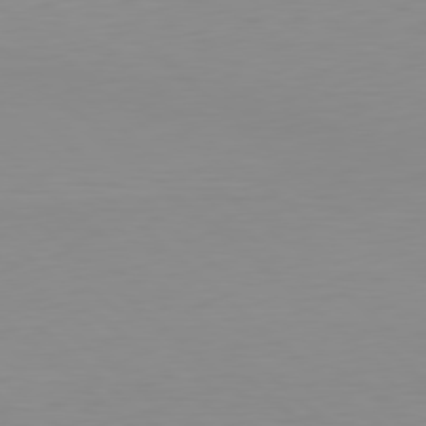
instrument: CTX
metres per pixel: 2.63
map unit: Hpe
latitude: 78.5357
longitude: -168.3656
